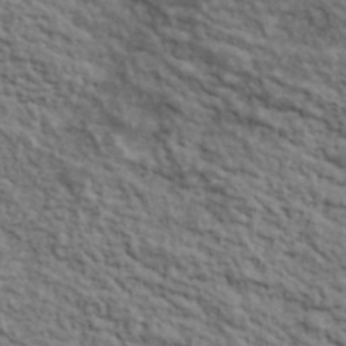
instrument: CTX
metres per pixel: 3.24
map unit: lHvf
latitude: 39.4048
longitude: -88.9136
